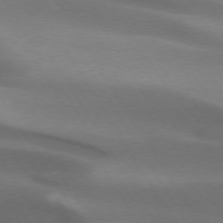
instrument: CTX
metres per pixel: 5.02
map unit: lApd
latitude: 73.1970
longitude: -52.0822
